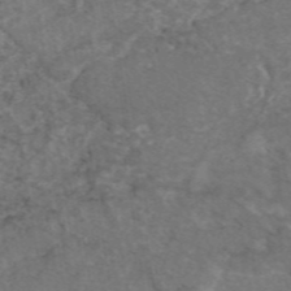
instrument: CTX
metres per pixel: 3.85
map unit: eAb
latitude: 47.3482
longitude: 111.2942
